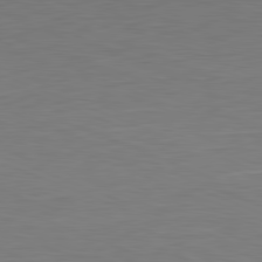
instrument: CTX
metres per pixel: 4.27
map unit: Hpe
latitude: -81.8800
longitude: 8.8786
